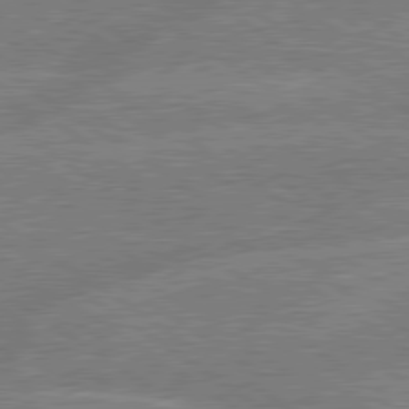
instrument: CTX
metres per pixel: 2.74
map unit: lApd
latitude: 79.4238
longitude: -145.6316
